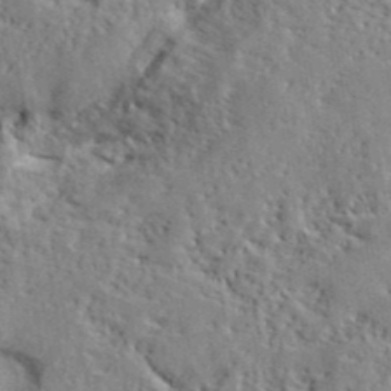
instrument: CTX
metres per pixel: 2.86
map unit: lHvf
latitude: 40.2144
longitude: -87.0647
